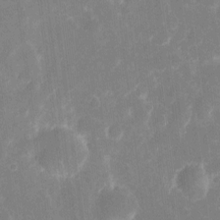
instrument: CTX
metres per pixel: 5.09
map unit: eHh
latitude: 8.1767
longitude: -70.5546
